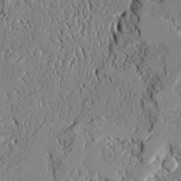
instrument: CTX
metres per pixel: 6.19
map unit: Ave
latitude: 21.7639
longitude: -128.3089
